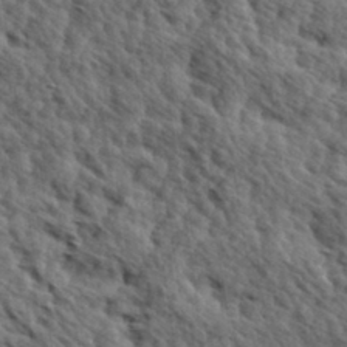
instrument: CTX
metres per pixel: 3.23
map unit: Hve
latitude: 31.7450
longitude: 149.2565
